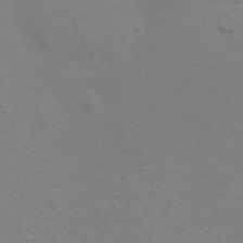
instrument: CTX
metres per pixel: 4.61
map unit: Nhu
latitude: -4.6140
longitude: -73.9906
